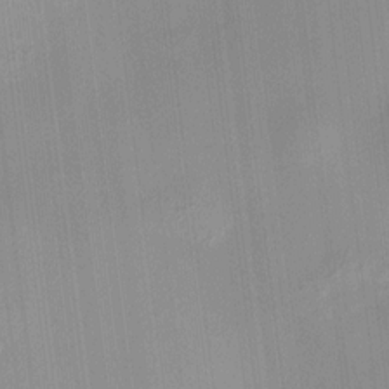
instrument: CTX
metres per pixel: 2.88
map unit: HNhu
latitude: 11.7828
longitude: 9.7855
